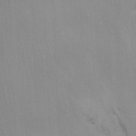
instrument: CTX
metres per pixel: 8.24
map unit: Nhu
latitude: -14.7841
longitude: -57.5938
